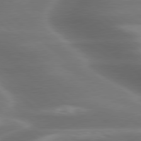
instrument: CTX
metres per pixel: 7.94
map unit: lApd
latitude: 79.6316
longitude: -117.1781
